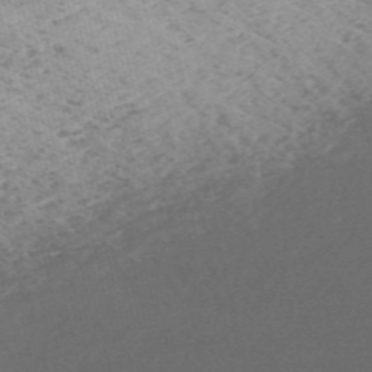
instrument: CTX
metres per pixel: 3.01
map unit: HNb
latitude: -54.8219
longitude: -41.0080
